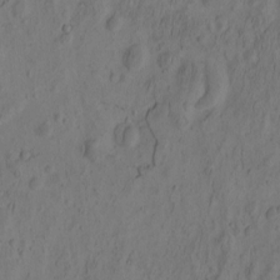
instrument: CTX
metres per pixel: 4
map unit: eHh
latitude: -2.2550
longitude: 16.6708
